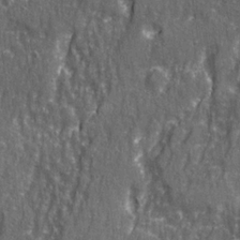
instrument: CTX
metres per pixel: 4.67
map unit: Ave
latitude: 22.6679
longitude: -133.6127
